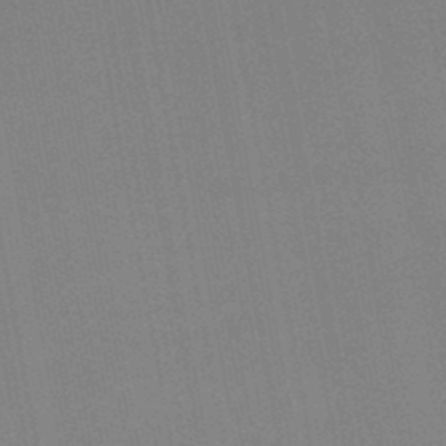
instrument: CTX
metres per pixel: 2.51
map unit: lHb
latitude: -46.4629
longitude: 70.5385
